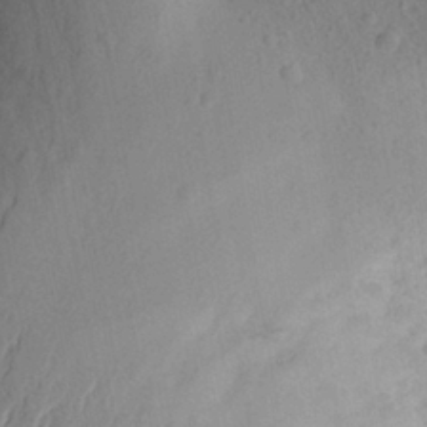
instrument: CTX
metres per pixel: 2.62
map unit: Aa
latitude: 26.7624
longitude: -147.2159
